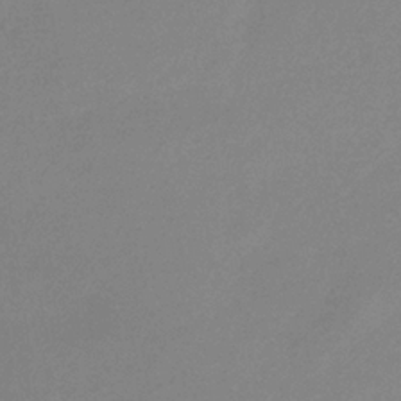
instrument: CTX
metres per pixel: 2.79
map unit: lHb
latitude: -33.9556
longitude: 69.7477
